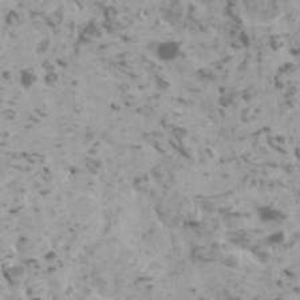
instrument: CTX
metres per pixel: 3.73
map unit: HNhu
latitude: 0.9513
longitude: 2.6329
